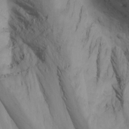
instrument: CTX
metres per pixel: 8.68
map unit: Nhu
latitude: -3.8233
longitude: -74.5735
